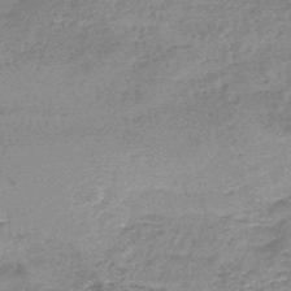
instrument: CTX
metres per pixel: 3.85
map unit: HNb
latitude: -48.1795
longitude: -39.3482
